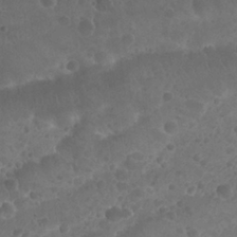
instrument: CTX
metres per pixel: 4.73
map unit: Nhu
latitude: 26.0633
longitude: -52.4601
